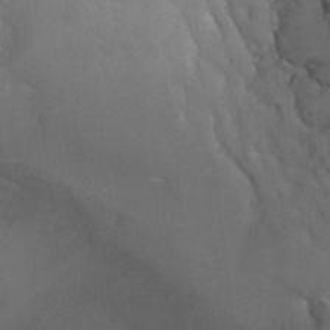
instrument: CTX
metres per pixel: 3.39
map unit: Hto
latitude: 26.8569
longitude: -40.2333
